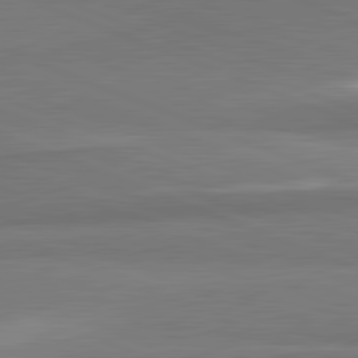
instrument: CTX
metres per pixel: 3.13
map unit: lApd
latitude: 82.1766
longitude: 160.4440
